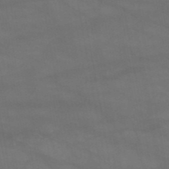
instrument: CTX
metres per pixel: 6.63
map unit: HNb
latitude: -51.8800
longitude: -39.5182
